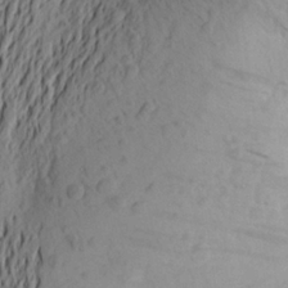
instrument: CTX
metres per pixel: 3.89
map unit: Aa
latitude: 24.4790
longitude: -149.5560
